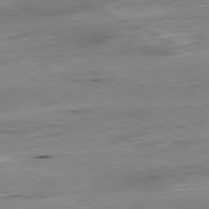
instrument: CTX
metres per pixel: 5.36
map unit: Ap
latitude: -81.2376
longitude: -87.4426
